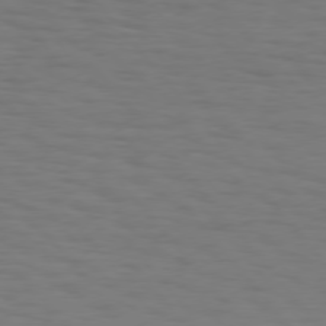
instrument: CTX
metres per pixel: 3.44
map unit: Hpe
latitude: 75.4049
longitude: -132.0444
